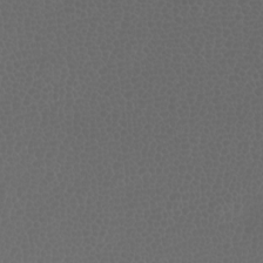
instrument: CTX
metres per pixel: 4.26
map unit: Htu
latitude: -5.8800
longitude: -73.6127
